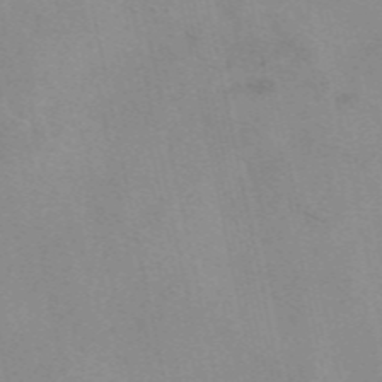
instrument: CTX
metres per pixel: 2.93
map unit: eAb
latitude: 49.4804
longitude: 104.4062
